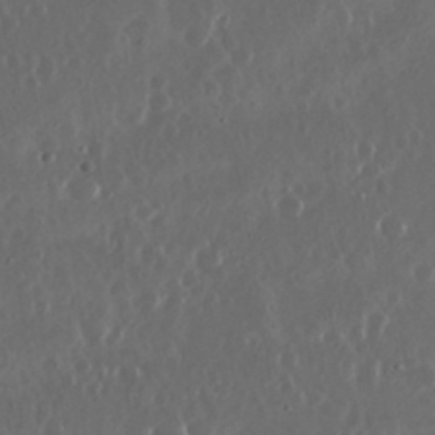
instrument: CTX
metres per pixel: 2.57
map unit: Nhu
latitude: 29.5560
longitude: -58.3278
